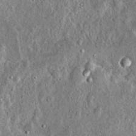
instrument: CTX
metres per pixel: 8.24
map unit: Hto
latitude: 14.8758
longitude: -35.3481
